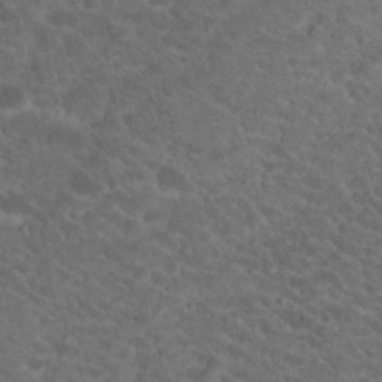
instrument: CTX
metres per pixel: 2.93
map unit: Hto
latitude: 19.5182
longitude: -34.3467
